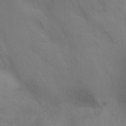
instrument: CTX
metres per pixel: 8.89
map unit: Ht
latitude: -10.4818
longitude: -33.8583
